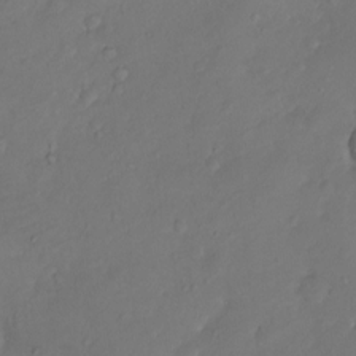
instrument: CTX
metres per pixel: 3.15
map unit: Ht
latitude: 0.1200
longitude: -34.9135
